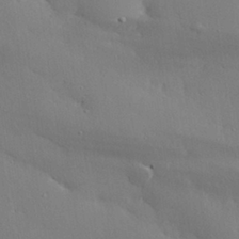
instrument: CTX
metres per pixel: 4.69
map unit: eHh
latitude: 29.0269
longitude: -81.8205
